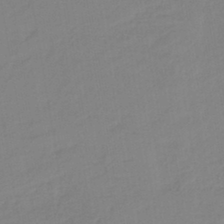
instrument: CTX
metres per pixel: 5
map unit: lHb
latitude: -41.8611
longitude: 74.7464
